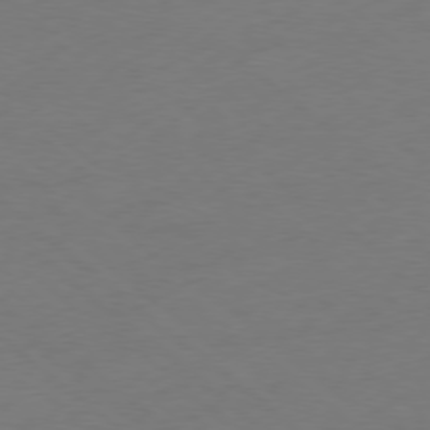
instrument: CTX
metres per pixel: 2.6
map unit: Ap
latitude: -78.8597
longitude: -57.0269
